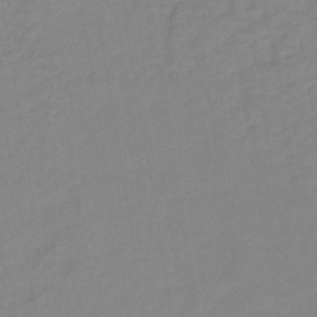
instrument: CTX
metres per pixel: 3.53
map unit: lHb
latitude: -40.1039
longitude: 74.2929
